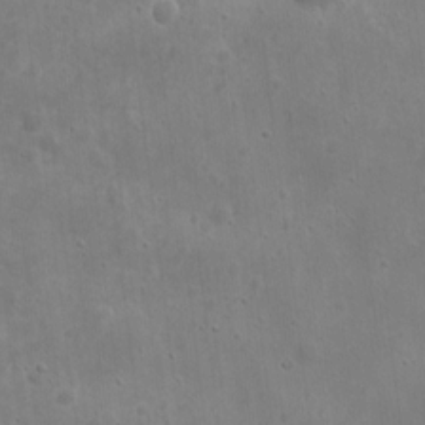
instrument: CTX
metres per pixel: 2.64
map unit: eHh
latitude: 9.3860
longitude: -72.9514
